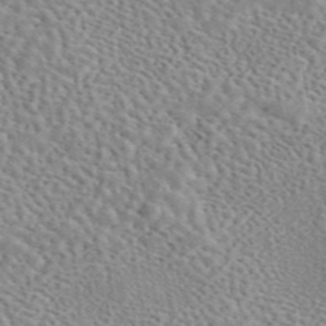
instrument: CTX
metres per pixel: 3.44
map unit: eAb
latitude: 45.3481
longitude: 112.6141
